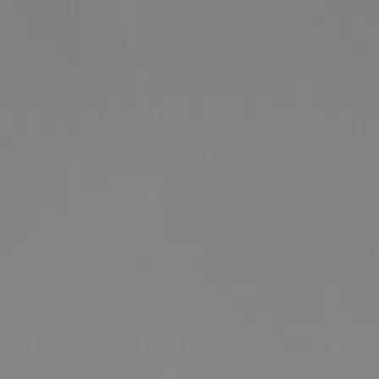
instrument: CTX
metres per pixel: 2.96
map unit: Ht
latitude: -12.8786
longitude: -50.0633
